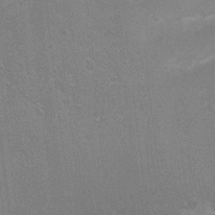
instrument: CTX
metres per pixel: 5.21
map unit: Nhu
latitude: 4.6679
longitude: -25.3103
